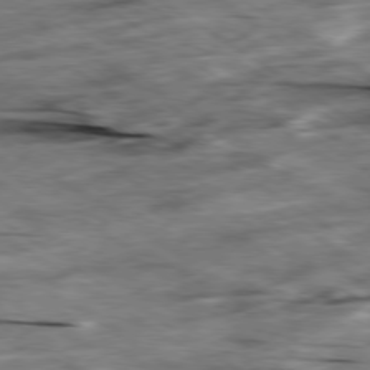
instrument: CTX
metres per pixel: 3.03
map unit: Hpe
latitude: -79.3509
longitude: -21.3860
